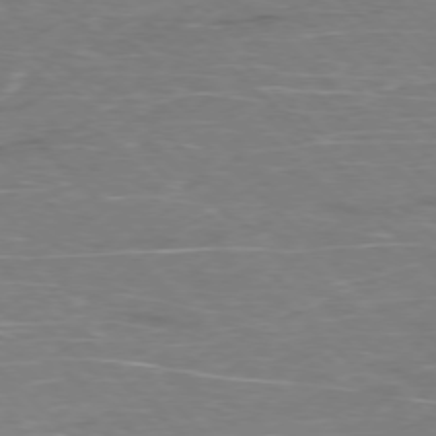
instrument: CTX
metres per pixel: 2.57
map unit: Ap
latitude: -77.4265
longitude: -68.9892
